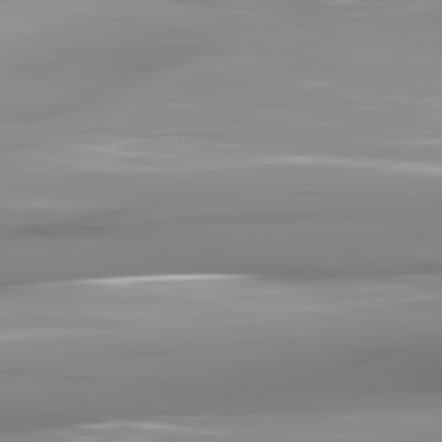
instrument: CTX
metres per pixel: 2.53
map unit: lApd
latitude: 81.6883
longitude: -141.6693
